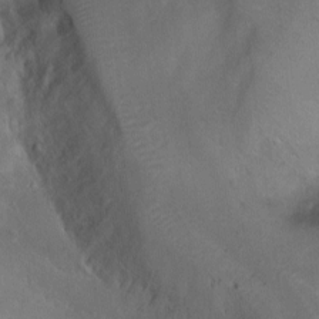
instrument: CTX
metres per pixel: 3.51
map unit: Ht
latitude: 0.2711
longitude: -37.7072
